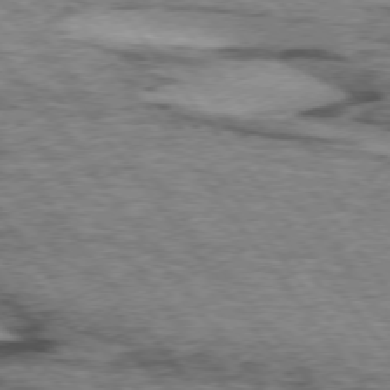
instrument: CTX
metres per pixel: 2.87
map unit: lApd
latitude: 74.0255
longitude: -76.5168
